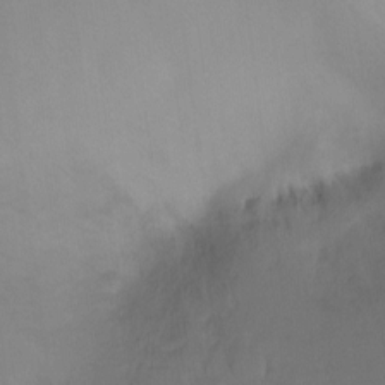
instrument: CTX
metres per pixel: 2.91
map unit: Hto
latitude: -12.1228
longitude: -40.5356
